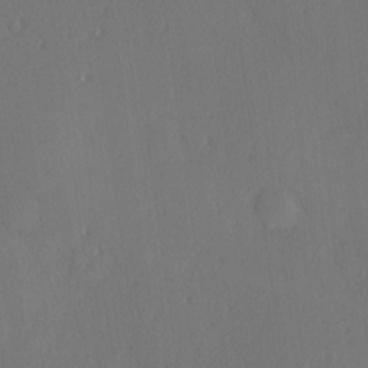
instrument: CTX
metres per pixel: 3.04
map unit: Hve
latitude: 19.4237
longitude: 150.1417
